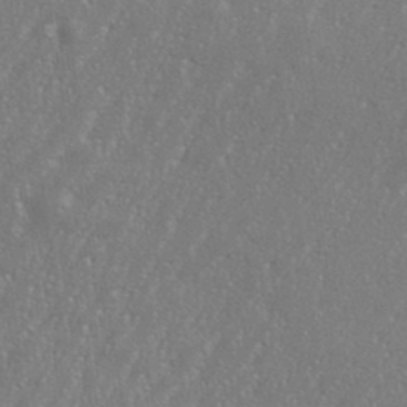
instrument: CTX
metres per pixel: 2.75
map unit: eHh
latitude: 35.3292
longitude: -132.2334
